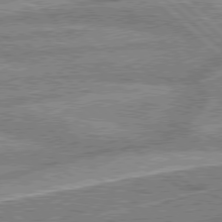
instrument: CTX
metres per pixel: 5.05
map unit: Hpe
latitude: 78.3468
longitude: -156.7813
